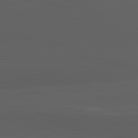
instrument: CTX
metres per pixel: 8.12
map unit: lApd
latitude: 83.7260
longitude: -132.1956
